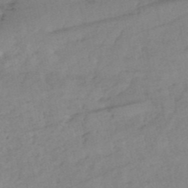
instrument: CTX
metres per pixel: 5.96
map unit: eHh
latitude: -52.3117
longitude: -24.4412
